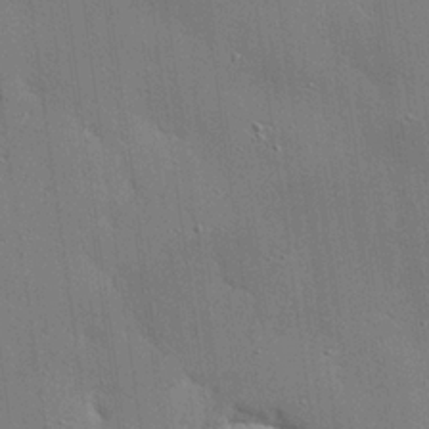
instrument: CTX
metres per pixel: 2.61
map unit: eHh
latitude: 23.6883
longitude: -89.2159
